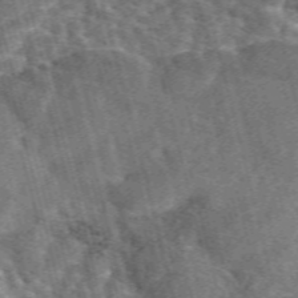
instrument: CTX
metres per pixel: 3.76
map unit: eAb
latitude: 45.0458
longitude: 111.1809
